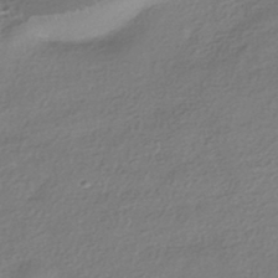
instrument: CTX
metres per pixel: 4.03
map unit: HNhu
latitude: -41.3321
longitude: 94.5384
